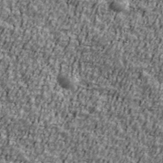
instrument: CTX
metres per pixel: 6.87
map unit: Ave
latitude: 41.1592
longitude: -112.3089
